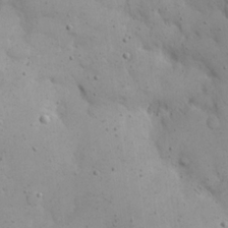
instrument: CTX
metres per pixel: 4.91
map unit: eHh
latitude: 20.4979
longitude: -62.7813
